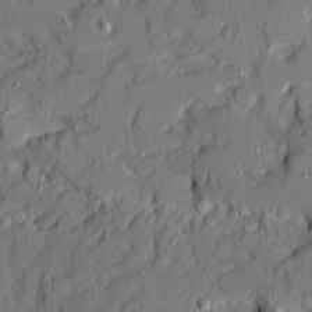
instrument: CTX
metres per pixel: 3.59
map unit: Ave
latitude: 19.1781
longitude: -128.8947
